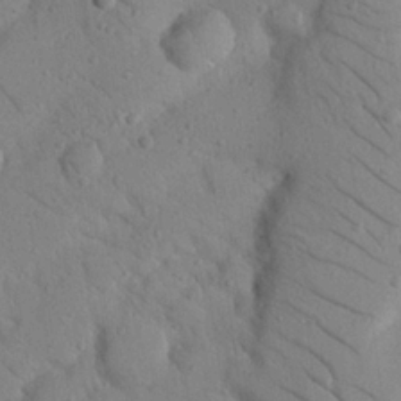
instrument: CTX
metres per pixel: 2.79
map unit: Nhu
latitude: 23.1403
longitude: -74.2523
